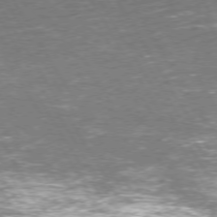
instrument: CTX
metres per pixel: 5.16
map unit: Hpe
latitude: 73.1404
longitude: -123.3293
